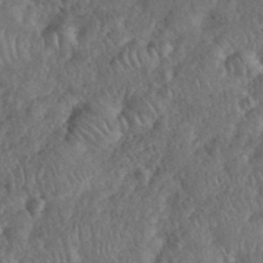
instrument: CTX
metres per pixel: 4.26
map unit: eHh
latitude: 38.0822
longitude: -58.1200
